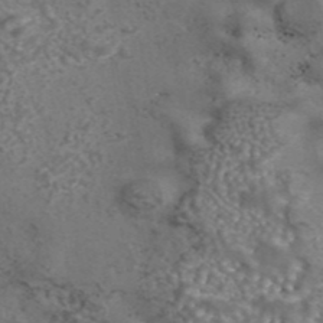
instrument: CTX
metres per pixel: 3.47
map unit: eAb
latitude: 43.4238
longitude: 105.8044
